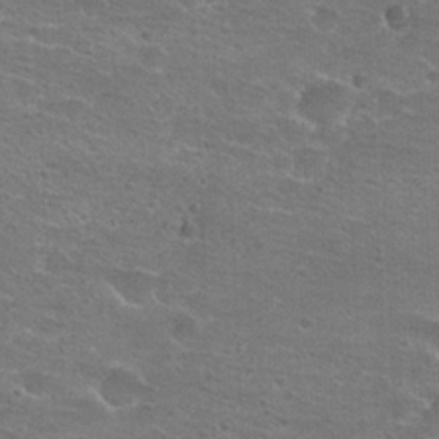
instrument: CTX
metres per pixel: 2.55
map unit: Hto
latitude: 21.4616
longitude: -43.5938
